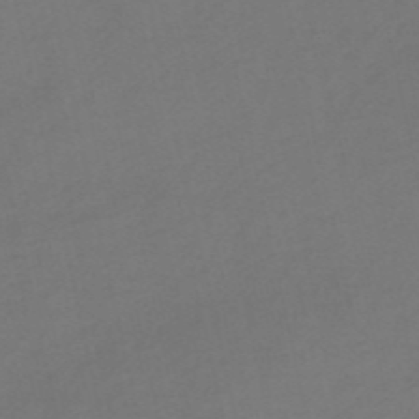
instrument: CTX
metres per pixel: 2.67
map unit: HNb
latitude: -53.3698
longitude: -50.4601
